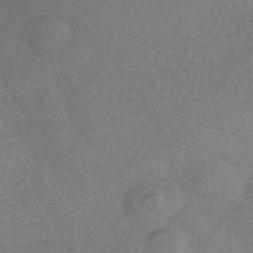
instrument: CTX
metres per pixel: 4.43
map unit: HNhu
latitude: -45.2376
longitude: 93.0486
